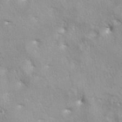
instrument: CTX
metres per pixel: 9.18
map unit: lAa
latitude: -5.7855
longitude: -125.5560
